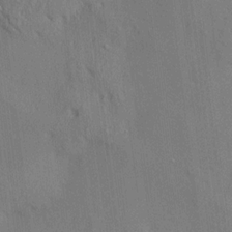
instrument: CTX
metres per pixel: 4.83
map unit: HNhu
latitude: 13.2537
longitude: 10.2740
